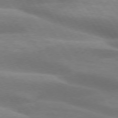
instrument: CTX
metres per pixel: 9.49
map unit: lApd
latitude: 74.4223
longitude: -48.9514
